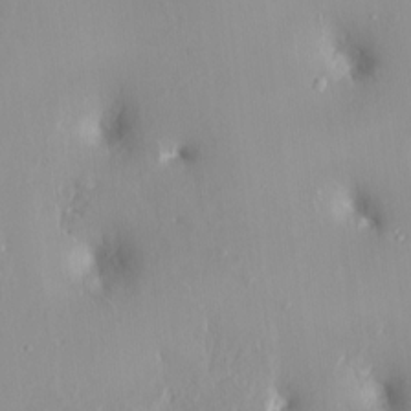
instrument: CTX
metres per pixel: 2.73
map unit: HNhu
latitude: 2.4790
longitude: 7.4832
